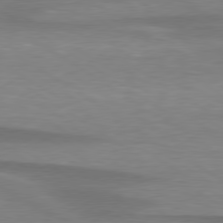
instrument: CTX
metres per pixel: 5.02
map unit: lApd
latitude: 79.1781
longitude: -88.2901
